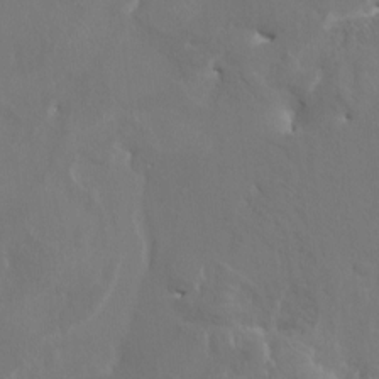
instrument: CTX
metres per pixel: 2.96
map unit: HNhu
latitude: 3.7827
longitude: 8.1039
